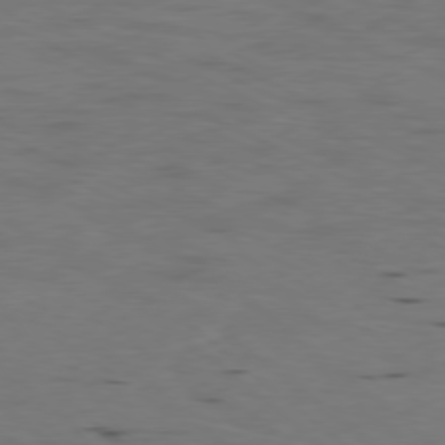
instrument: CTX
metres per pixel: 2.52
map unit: Ap
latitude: -78.2928
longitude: -74.0822
